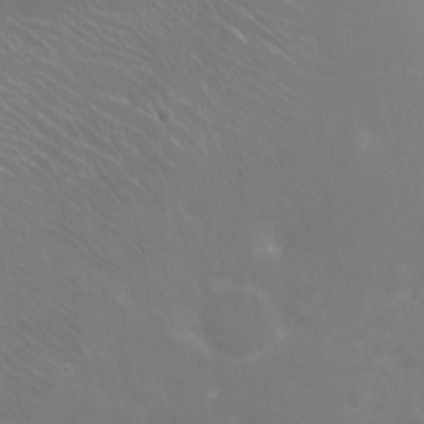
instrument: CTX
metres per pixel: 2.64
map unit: Ht
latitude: -14.5574
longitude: -40.6112
